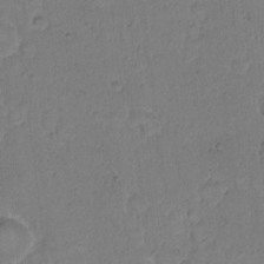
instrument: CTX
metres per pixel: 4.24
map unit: Hto
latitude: 9.2348
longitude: -60.7624
